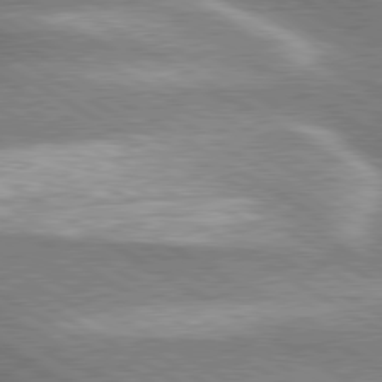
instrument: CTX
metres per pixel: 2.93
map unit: lApd
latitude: 80.1200
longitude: -120.0255
